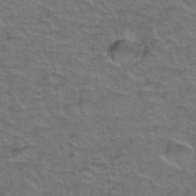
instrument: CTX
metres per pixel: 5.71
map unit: Hto
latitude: 37.6694
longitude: -46.1011
